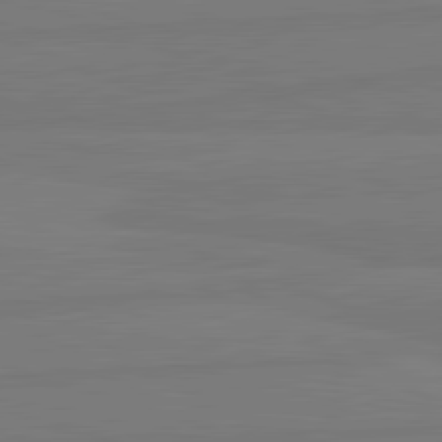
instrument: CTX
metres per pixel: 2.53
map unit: lApd
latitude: 81.8772
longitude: -179.8206
